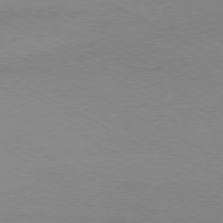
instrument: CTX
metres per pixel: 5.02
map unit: Ap
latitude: -77.0109
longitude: -74.9325
